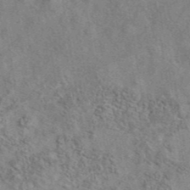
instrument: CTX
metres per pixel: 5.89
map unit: eAb
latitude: 42.1956
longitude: 110.5573
